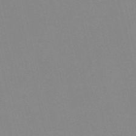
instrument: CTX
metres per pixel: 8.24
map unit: HNb
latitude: -53.0486
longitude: -36.5924
